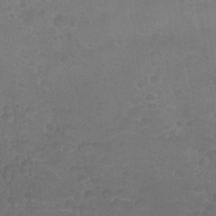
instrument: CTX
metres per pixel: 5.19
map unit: Nhu
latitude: 28.3089
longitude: -56.1010
